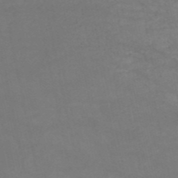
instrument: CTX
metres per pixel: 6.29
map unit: HNb
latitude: -51.9367
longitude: -39.9717
